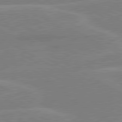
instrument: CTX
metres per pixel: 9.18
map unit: lApd
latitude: 80.6301
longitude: 122.0283
